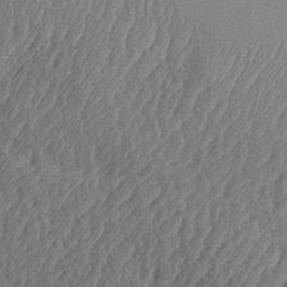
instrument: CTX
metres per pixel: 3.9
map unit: Aa
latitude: 32.4412
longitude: -141.2159
